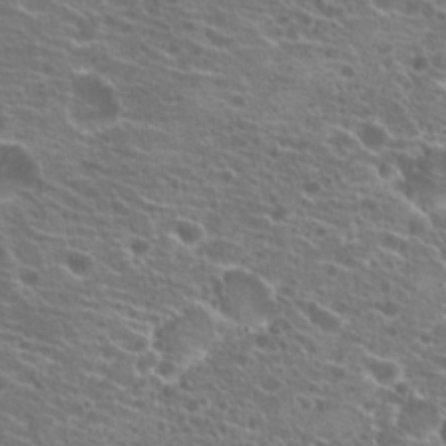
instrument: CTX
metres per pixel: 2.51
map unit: Hto
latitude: 21.5182
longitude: -40.0255
